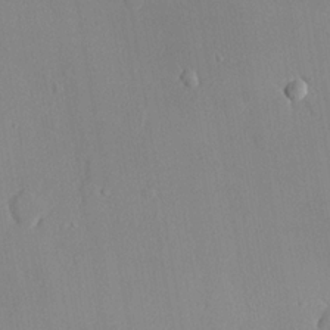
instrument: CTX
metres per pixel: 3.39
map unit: lHvf
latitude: 20.7435
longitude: 145.1242
